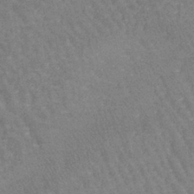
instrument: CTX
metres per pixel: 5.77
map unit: lHb
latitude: -40.9730
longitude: 66.7274
